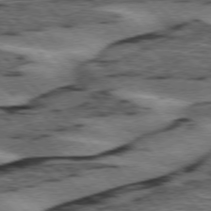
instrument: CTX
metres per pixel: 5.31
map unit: lApd
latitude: 75.7450
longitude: -79.0837
